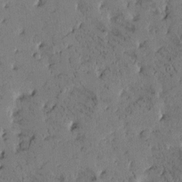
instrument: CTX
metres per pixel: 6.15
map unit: Htu
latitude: -2.7463
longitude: 175.8233
